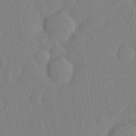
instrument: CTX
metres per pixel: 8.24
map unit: Hto
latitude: -7.4454
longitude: -38.3278
